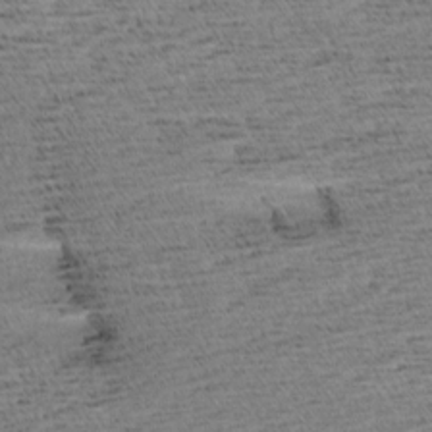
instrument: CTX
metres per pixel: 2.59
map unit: Aa
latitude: 7.1403
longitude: -137.4427
